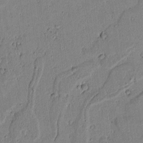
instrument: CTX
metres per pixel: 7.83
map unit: lAvf
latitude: 6.4412
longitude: 168.4440
